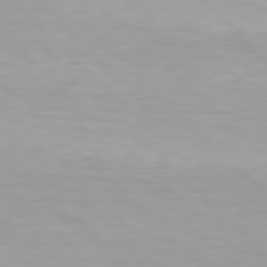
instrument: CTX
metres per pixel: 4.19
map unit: Hpe
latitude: 77.6127
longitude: -167.8394
